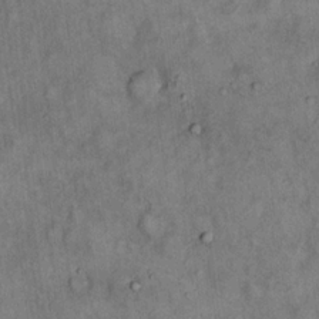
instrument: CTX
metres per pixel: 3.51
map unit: Hto
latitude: 18.2144
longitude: -61.7071
